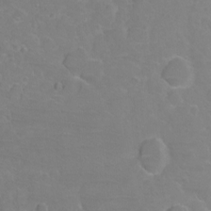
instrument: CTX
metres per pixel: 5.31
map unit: Ht
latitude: 2.4034
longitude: -33.4993
